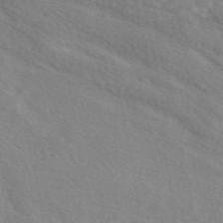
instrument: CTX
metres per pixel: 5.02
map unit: eAb
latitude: 49.7261
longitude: 117.6154
